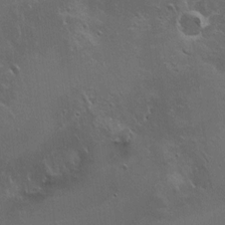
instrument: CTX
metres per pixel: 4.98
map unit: HNhu
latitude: 7.5371
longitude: -0.6301
